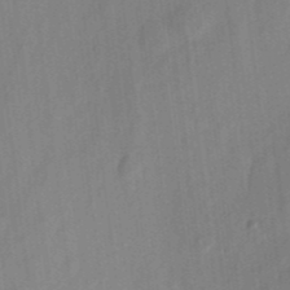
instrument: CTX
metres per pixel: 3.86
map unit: eHh
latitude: 5.8016
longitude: -73.8395
